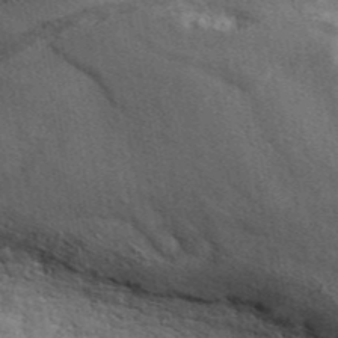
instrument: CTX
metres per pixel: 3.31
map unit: ANa
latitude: 45.2159
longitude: 46.9352
